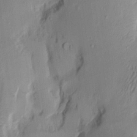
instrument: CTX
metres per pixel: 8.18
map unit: Aa
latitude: 7.8772
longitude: -127.9906
